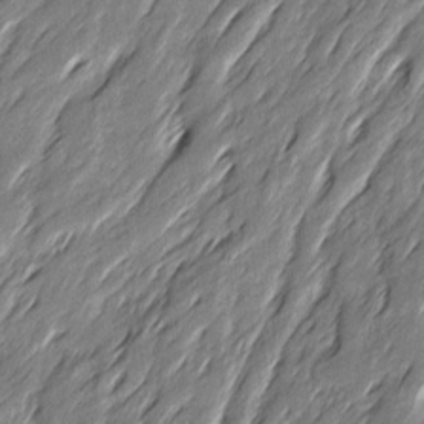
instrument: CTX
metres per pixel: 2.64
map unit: Ave
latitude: 15.5938
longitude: -136.1200
